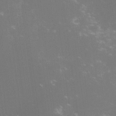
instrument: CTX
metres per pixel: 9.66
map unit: lHvf
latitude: -14.1417
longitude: -102.6490
